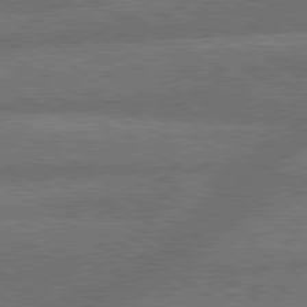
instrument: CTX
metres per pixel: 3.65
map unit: lApd
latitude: 79.9906
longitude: -162.3845
